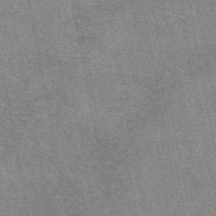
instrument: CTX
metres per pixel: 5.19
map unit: eAb
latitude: 48.0255
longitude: 106.0850
